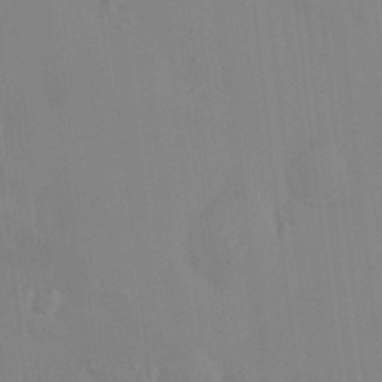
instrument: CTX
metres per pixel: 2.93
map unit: HNhu
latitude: 6.0822
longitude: 1.9745
